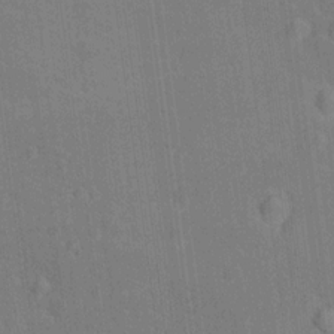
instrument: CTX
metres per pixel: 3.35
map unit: Hto
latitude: 14.1389
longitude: -36.1578
